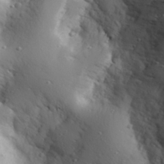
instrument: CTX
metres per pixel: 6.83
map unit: eHh
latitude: 26.5735
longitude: -75.1403
